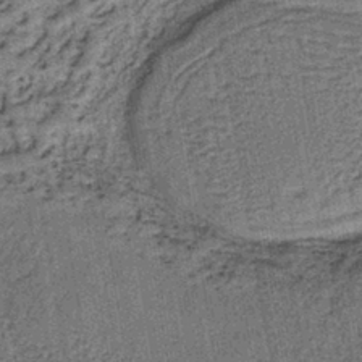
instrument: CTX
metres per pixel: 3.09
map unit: lHb
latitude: -39.9178
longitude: 60.7463
